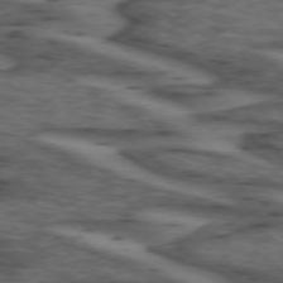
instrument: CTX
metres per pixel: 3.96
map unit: lApd
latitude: 73.8395
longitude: -71.5938
